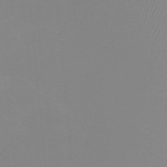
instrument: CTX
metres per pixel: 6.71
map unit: Htu
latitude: -12.5574
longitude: -47.3671
